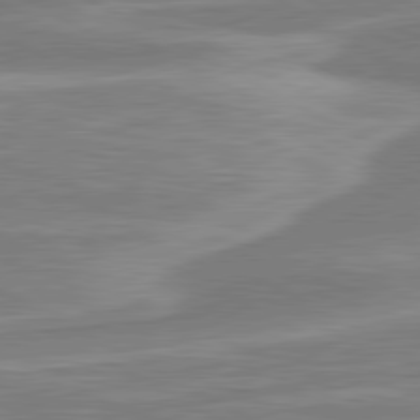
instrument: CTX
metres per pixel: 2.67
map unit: lApd
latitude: 80.8191
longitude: -173.5938
